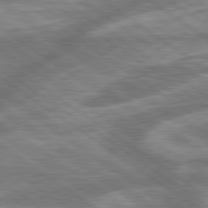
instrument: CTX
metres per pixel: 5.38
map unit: lApd
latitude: 79.6127
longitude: -171.2348
